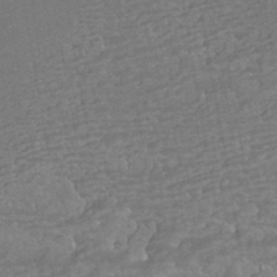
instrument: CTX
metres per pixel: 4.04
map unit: HNhu
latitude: -42.6329
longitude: 102.8408
